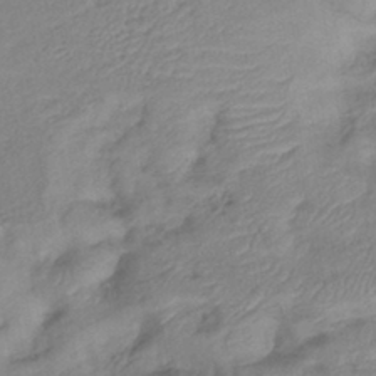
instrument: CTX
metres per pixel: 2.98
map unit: lHb
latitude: -41.2376
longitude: 78.1416
